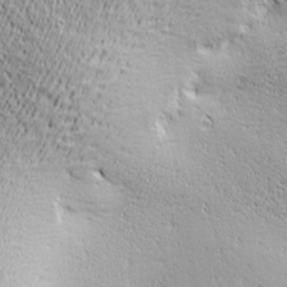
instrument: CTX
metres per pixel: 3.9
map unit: Ave
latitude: 20.5546
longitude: -137.0837
